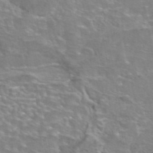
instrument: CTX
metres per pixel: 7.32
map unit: eAb
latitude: 44.8758
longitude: 106.5007
